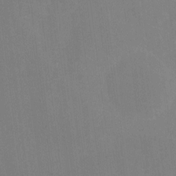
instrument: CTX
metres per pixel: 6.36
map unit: Hto
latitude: -7.5777
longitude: -39.1403
